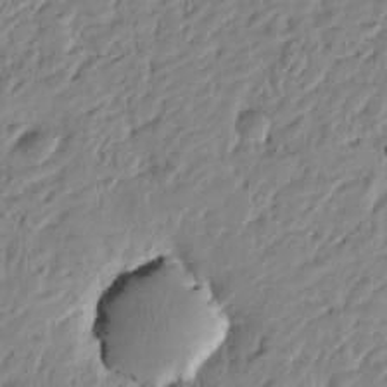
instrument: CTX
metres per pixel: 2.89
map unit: Htu
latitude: -1.6155
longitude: -178.5357
